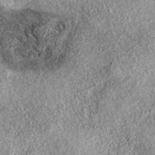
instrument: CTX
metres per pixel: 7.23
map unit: eAb
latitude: 38.3089
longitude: 107.8233
